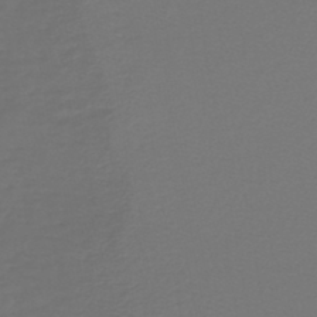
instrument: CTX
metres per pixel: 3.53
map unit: lHb
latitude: -43.4265
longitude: 71.8045
